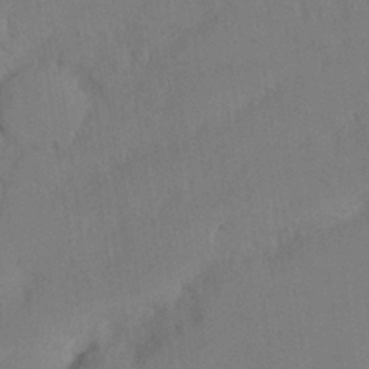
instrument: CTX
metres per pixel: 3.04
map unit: Nhu
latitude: 27.0270
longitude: -70.4412
